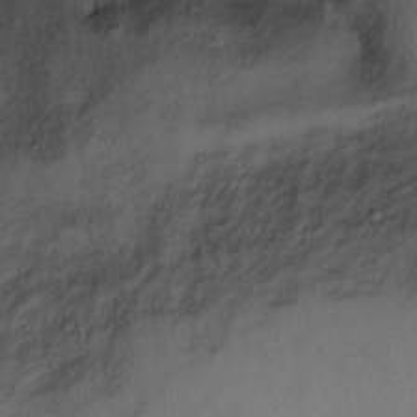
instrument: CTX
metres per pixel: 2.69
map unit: Ht
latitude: 2.1389
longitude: -35.6316
